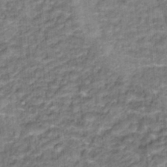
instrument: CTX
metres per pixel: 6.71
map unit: Hto
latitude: 15.9151
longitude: -36.1011
